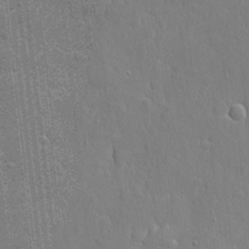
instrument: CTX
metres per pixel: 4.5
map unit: eHh
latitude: 6.4601
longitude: -74.2712
